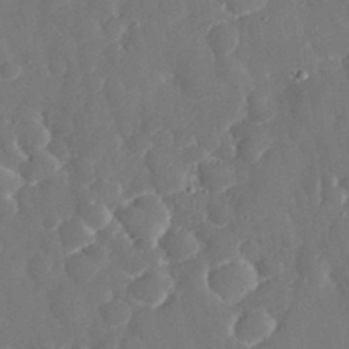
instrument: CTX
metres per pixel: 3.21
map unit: eHh
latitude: 31.9528
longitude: -59.6694
